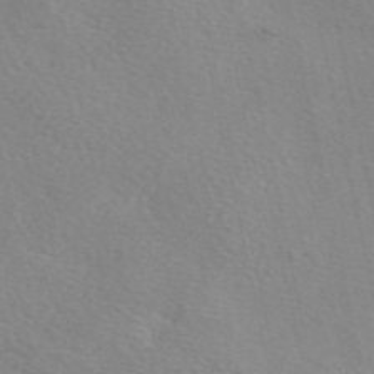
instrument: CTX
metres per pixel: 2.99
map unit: eAb
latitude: 50.1766
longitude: 106.4818
